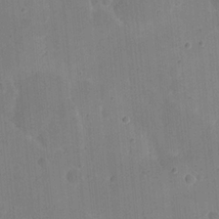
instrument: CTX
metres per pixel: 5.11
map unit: eHh
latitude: 21.4238
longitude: -63.1592
